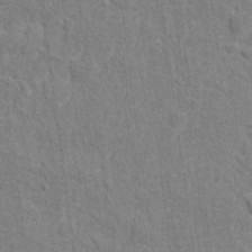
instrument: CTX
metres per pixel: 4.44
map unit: Hto
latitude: 12.9325
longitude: -38.0633
